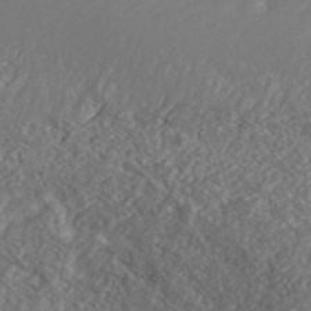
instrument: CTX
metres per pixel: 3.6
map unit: ANa
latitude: 41.8394
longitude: 28.4629
